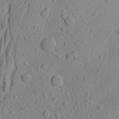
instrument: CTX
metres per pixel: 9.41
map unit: Aa
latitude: 23.5938
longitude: -144.1955
